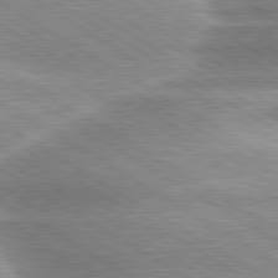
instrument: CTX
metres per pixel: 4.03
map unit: lApd
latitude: 80.0633
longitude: -135.5749
